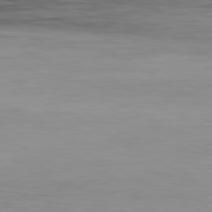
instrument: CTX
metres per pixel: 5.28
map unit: Hpe
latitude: -80.5007
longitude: 18.8597
